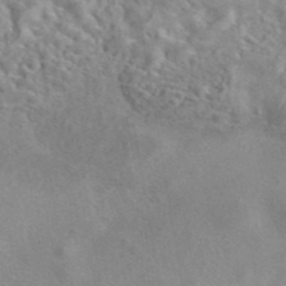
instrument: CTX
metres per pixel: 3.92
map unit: eAb
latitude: 41.7260
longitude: 110.1794
